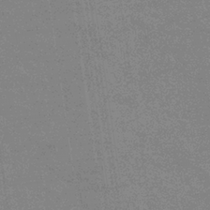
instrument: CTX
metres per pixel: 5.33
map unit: eHb
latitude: -36.6896
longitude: 76.6141
